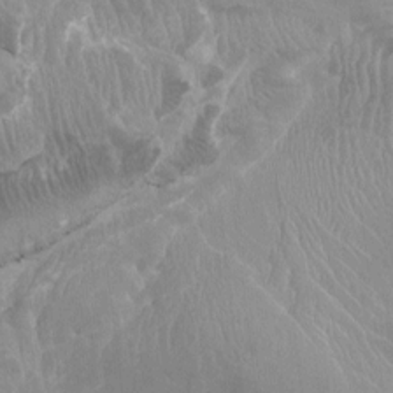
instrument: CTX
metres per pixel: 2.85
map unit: Ht
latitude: -1.9556
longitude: -17.1781
